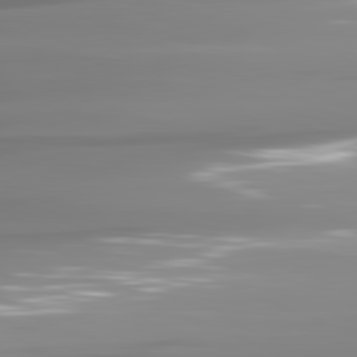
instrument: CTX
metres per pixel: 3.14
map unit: lApd
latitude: 81.6694
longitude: -138.0444
